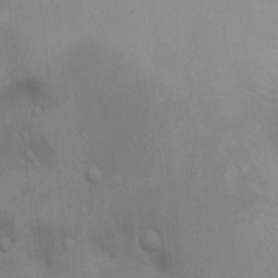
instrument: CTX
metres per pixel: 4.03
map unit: Hto
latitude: 11.8017
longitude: -35.8583
